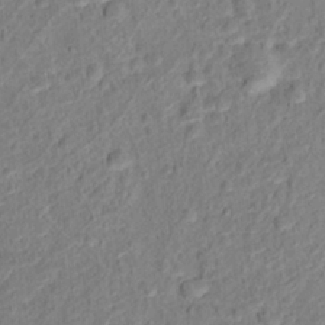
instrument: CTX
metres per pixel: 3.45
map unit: Hto
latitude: 13.0648
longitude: -38.4412
